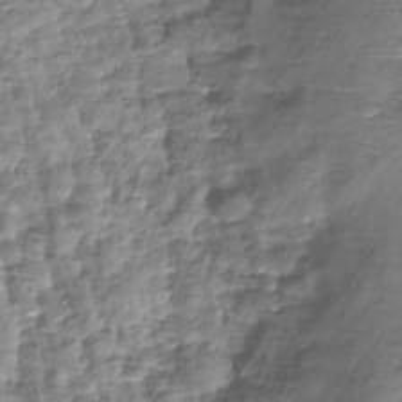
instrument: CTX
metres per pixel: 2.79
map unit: Nhe
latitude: -32.3118
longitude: -92.7435
